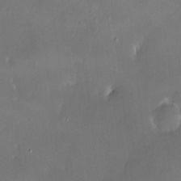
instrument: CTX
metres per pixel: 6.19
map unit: HNhu
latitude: 5.7827
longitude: 7.4076
